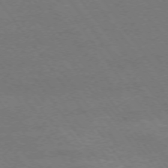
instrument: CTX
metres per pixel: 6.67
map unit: Ap
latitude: -75.2187
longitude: -75.4426
